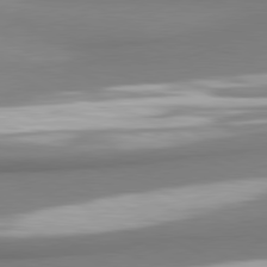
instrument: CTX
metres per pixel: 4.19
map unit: lApd
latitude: 80.8191
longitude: 177.1620
